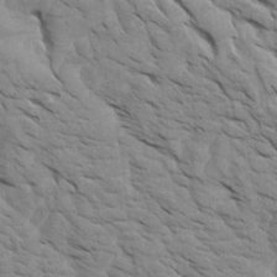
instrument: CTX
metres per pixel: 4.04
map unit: Htu
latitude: 0.8758
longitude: 145.7100
